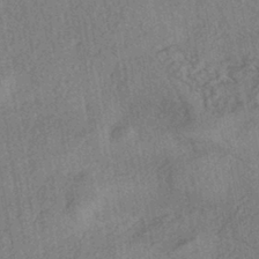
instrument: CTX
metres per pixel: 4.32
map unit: eHh
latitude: -42.4628
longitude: 117.7477
